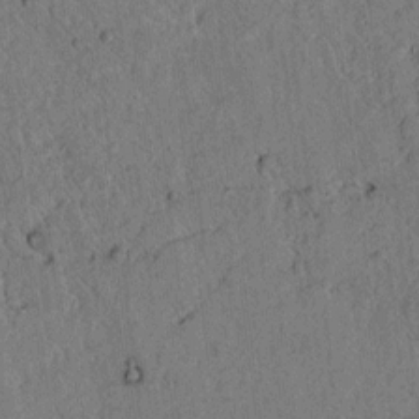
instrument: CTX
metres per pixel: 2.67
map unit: lAvf
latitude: 4.9325
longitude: 158.5384
